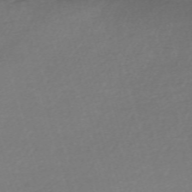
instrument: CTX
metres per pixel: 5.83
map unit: eHh
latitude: -61.3699
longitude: 51.0486
